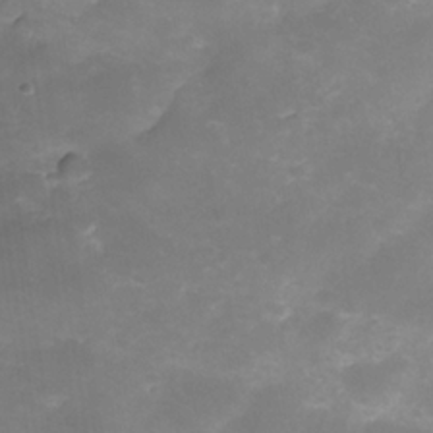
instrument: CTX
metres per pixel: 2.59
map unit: Nhe
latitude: -35.5021
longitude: -145.4615
